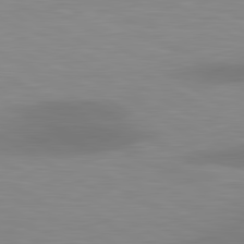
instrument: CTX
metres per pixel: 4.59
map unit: lApd
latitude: 81.1592
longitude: 160.3117
